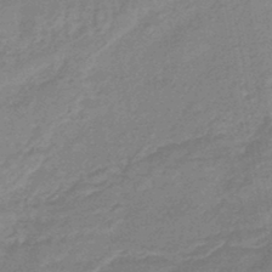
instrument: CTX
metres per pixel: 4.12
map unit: eHb
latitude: -45.6344
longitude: 82.2550
